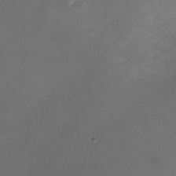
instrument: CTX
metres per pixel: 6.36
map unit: Nhu
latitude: -23.9367
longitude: -70.2711
